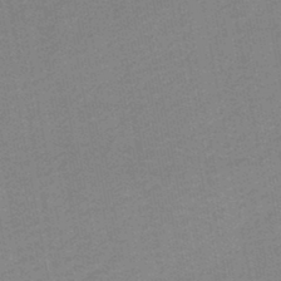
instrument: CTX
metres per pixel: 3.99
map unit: lHb
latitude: -45.8422
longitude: 69.3131
